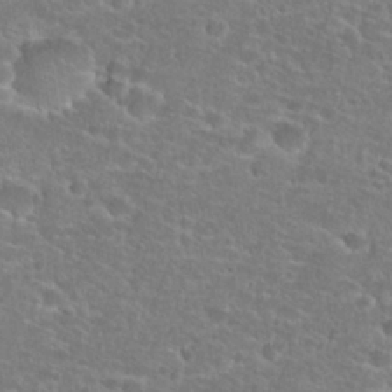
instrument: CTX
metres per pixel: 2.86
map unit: Hto
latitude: 25.8394
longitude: -48.5546
